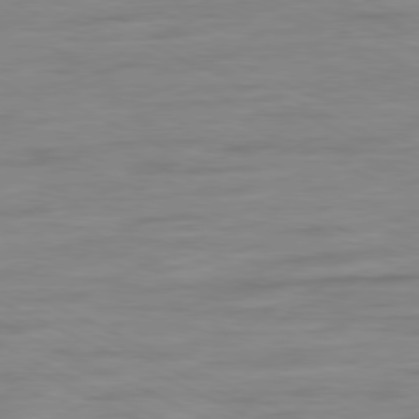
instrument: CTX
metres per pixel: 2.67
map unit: Ap
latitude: -80.0850
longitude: -104.9136
